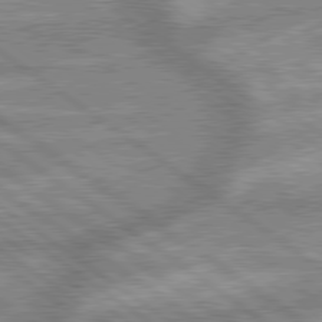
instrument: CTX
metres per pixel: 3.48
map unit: lApd
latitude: 79.5560
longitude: -169.0459
